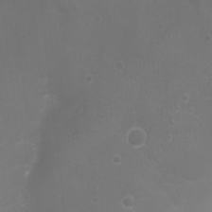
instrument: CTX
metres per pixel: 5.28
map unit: Ht
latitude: -2.4251
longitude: -19.5938
